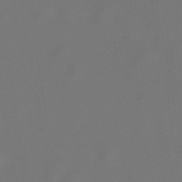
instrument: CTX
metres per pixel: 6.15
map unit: lHb
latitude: -47.1053
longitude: 72.7841
